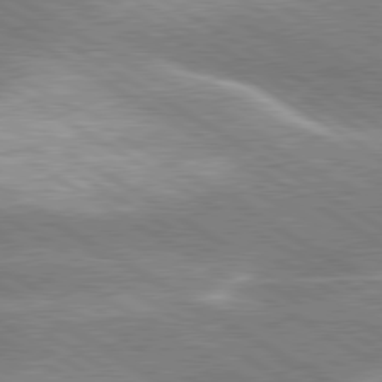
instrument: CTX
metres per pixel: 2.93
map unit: lApd
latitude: 80.1578
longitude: -120.0633
